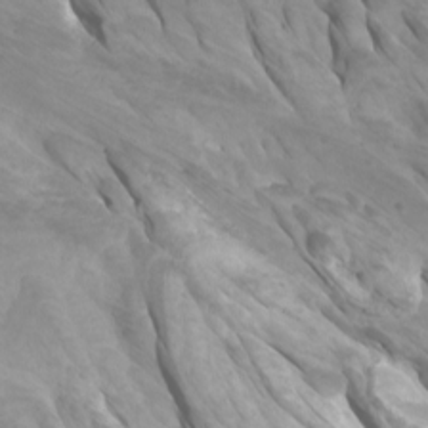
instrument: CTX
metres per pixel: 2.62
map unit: Htu
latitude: -6.4251
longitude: -75.5182
